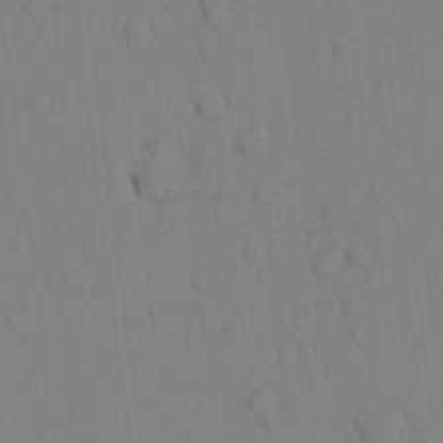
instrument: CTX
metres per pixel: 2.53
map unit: lAvf
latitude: 8.9703
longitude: 167.3887
